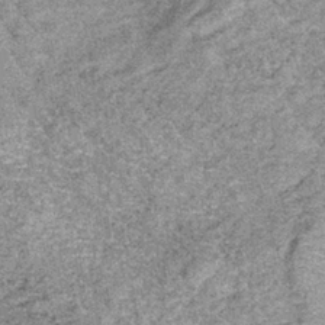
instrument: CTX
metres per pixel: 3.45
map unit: lHb
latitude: -36.8786
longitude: 66.6519
